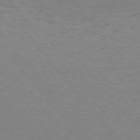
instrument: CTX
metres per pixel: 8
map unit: Hpe
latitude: 75.4993
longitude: -144.9514
